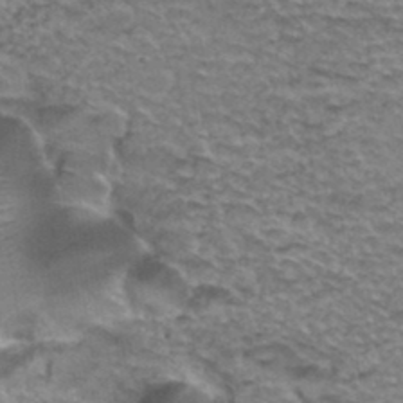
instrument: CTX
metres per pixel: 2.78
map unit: Hto
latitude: 36.1956
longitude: -42.7057
